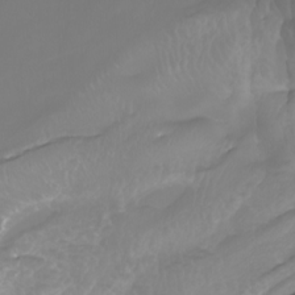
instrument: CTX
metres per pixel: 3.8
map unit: Nhu
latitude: -10.5007
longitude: -68.5168
